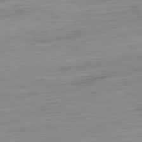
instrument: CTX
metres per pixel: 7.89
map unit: Ap
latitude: -80.5763
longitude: -61.4048
